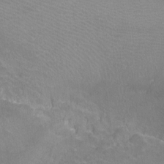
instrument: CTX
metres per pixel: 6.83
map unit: Ht
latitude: -10.1417
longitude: -38.3845
